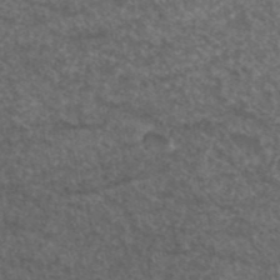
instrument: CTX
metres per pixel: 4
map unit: ANa
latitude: 43.0836
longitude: 24.6707
